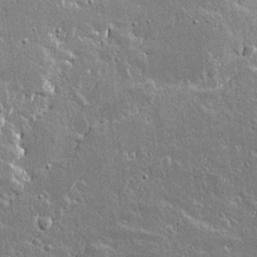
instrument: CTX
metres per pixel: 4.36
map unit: lAvf
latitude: 15.5183
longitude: -128.3467
